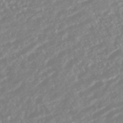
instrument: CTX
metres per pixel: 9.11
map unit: HNhu
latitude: -44.5196
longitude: 103.7667
